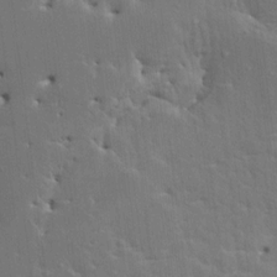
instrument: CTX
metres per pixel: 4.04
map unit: HNhu
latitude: 4.1578
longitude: 4.0661
